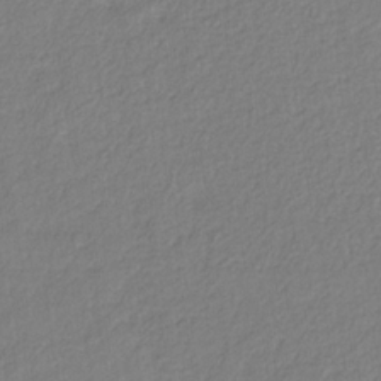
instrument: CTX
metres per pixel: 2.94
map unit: eHb
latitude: -30.5007
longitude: 62.6707
